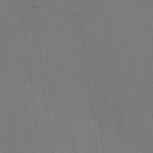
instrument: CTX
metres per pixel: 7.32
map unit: lAa
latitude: 12.2145
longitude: -108.5167
